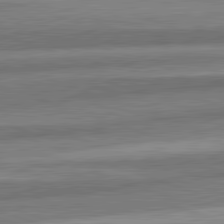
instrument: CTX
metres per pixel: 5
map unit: lApd
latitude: 82.3656
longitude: 178.4062
